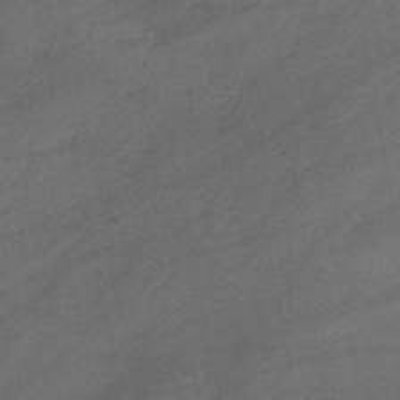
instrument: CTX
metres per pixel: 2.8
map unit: HNb
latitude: -46.9919
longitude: -35.8394
